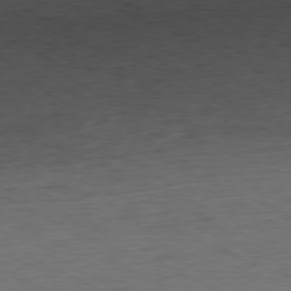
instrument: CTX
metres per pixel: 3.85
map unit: Ap
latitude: -80.5196
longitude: -81.9528
